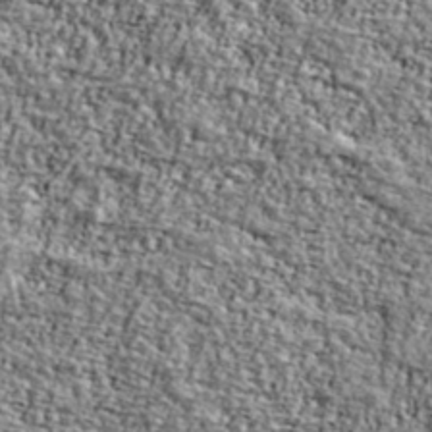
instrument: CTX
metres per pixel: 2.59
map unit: Ave
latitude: 42.1200
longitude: -111.2159
